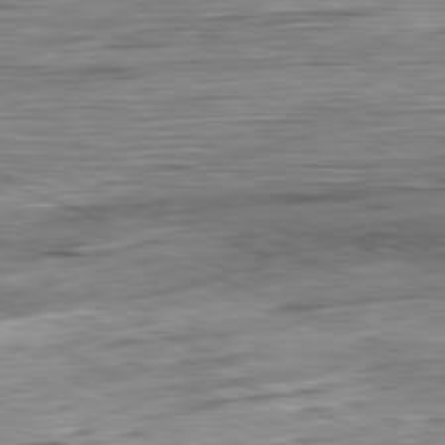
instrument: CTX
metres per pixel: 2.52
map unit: Ap
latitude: -81.8234
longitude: -67.9528
